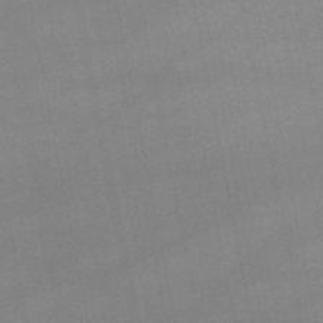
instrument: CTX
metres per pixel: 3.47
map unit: lHb
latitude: -44.3306
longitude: 60.8408
